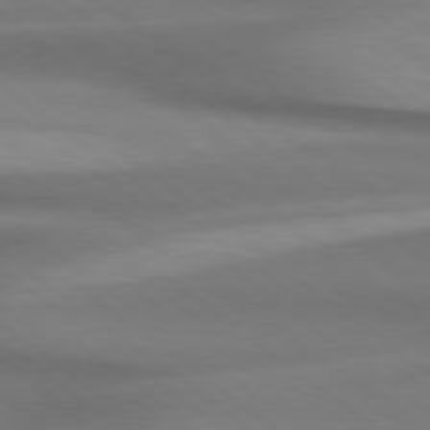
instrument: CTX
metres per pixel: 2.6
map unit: Hpe
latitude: 78.7435
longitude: -133.8961
